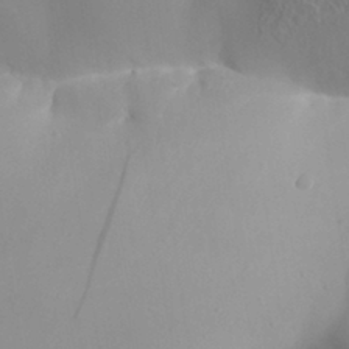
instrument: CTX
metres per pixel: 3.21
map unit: Aa
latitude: 31.0081
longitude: -141.0458
